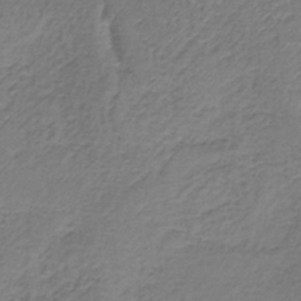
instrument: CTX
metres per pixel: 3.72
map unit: lHb
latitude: -37.3887
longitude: 61.3132
